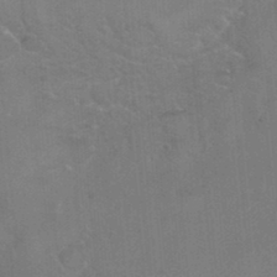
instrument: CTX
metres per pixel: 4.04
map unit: Hto
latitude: 36.3090
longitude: -46.5546
